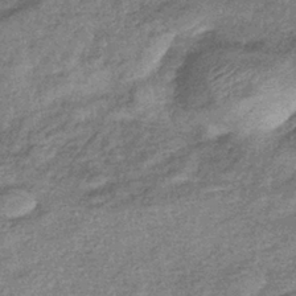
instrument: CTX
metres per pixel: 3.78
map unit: eHb
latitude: -39.8800
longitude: 81.1053
